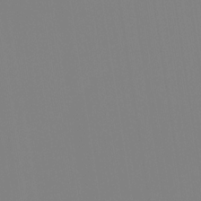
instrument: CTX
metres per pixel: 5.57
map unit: Ht
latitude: -14.1228
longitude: -51.6127
